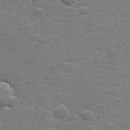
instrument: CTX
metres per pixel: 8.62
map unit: lHvf
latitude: 25.6693
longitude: 143.5588
